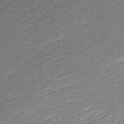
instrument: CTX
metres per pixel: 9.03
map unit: Ave
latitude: 16.7246
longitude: -137.0270
